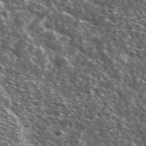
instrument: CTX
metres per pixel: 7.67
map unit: Ave
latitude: 37.4993
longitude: -108.4979
